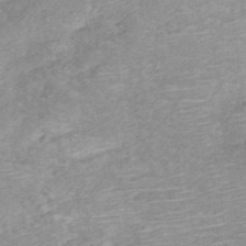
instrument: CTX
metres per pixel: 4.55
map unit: ANa
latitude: 36.7435
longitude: 13.7856
